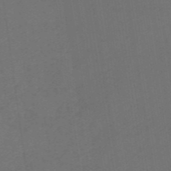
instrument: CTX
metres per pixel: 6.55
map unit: eHb
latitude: -49.7289
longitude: 84.1983
